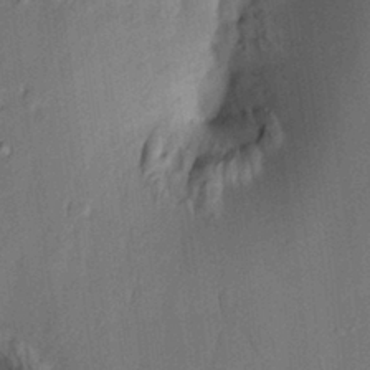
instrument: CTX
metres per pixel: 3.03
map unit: HNhu
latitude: 14.4223
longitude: 10.8219
